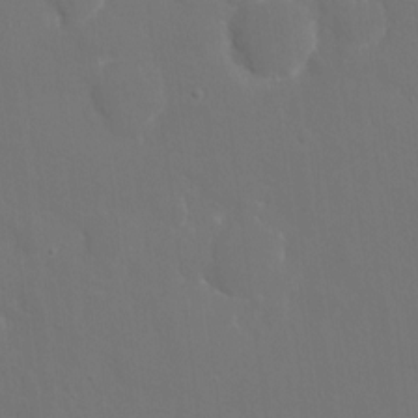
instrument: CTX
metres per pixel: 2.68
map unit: eHh
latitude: 5.6127
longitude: -69.2537
